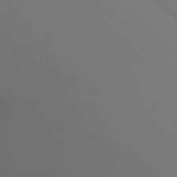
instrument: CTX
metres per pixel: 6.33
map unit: Htu
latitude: -4.2361
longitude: -88.9892
